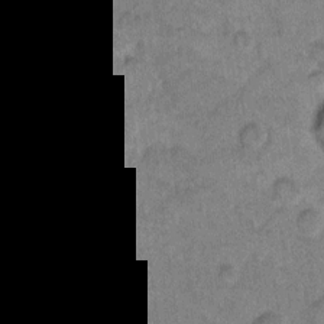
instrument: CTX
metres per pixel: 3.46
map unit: eHh
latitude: 10.9136
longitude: -64.0255
